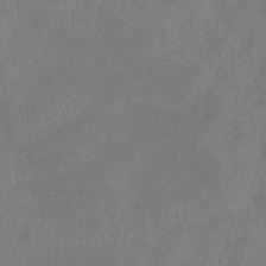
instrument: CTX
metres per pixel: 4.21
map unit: lHb
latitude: -40.7085
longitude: 74.8219
